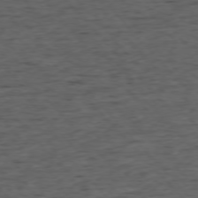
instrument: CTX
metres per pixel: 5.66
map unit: Ap
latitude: -76.1984
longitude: -91.8016
